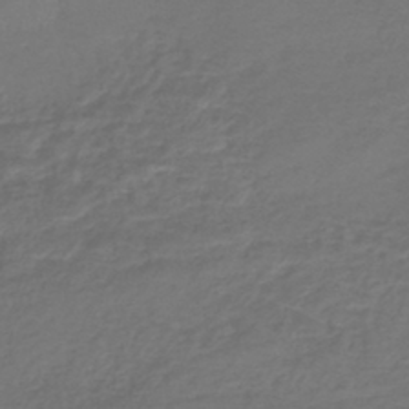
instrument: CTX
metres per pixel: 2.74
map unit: lHb
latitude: -43.0297
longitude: 73.3509
